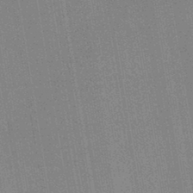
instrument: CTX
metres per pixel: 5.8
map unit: HNb
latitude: -44.4062
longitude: -40.6679
